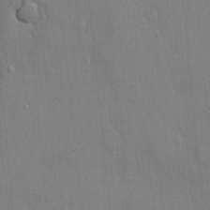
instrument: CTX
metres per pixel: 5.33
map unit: Ht
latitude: -4.2172
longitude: -14.7436
